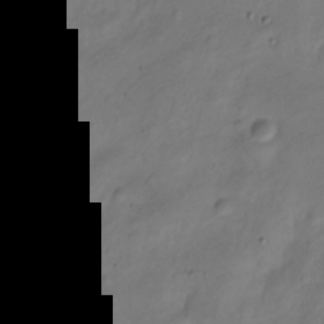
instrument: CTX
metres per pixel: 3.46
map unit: Nve
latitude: -24.8786
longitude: 106.3873
